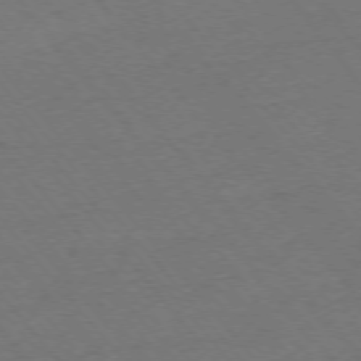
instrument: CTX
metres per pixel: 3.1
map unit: Ap
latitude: -75.6344
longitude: -94.5546
